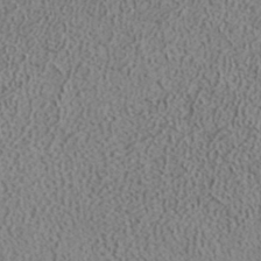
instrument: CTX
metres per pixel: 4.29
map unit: ANa
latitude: 35.9150
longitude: 14.8786
